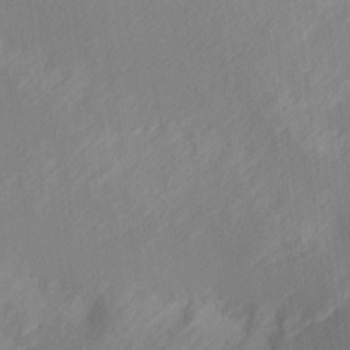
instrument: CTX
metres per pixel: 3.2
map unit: Hve
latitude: 13.5371
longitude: -91.7828
